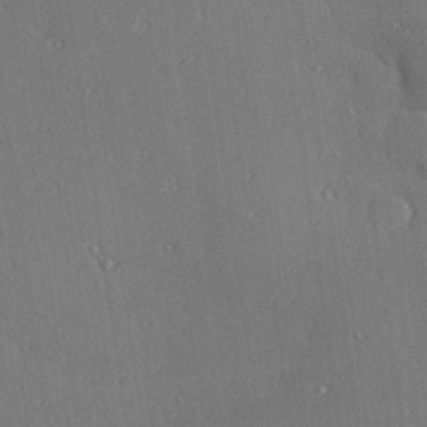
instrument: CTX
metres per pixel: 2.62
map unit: Hve
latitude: 27.4238
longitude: -92.1389
